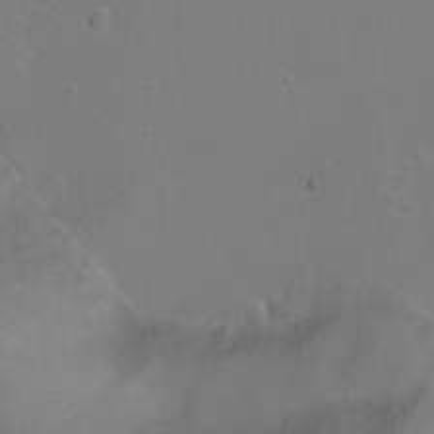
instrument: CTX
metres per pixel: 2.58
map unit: Ht
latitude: 0.6112
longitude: -37.3104
